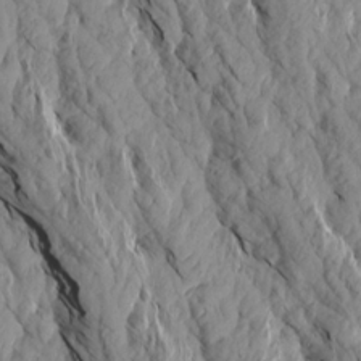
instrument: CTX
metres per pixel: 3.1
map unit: Aa
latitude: 18.1011
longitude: -146.2334
